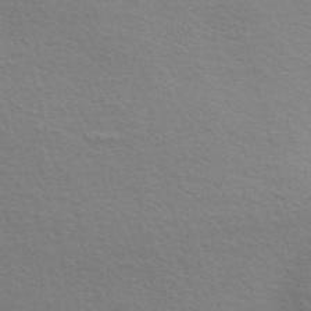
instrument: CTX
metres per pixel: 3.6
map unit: Nve
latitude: -56.5196
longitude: 60.2551
